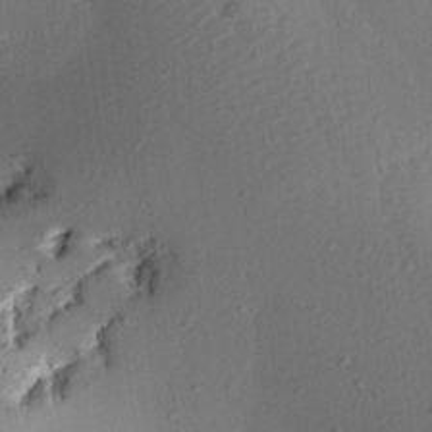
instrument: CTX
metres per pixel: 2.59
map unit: Aa
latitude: 12.8380
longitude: -143.4238
